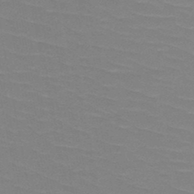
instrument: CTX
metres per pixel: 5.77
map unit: HNb
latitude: -48.3118
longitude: -48.7057
